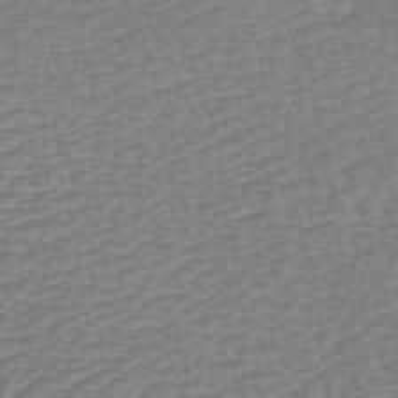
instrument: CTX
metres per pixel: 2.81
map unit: eHb
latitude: -44.1984
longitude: 81.9178
